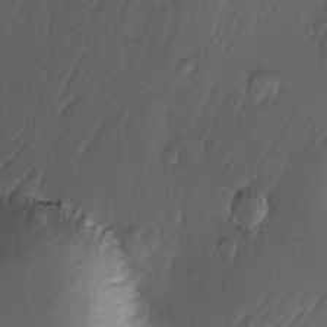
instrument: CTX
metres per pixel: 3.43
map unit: Ave
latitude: -11.1998
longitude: -121.3482
